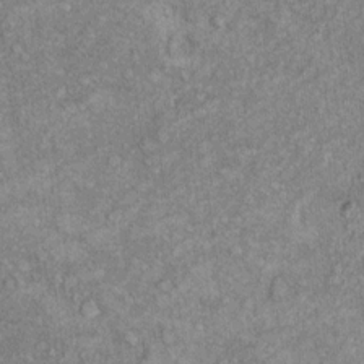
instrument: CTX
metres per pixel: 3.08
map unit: Ht
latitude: 9.8394
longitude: -37.1592
